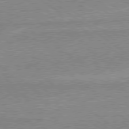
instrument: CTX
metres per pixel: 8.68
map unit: Hpe
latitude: 78.8569
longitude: -145.1403
